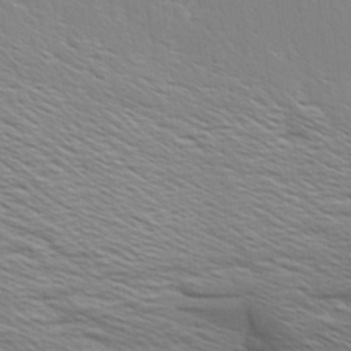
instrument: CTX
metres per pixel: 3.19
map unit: Aa
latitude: 9.1025
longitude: -135.7260
